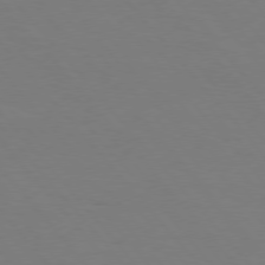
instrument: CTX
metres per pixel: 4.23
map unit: Hpe
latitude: 75.8394
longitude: -141.7071
